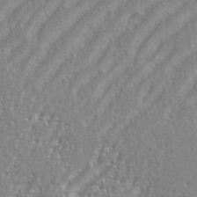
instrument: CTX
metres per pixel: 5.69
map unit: eHh
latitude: 35.0458
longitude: -133.8017
